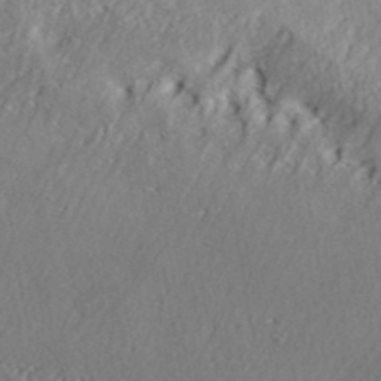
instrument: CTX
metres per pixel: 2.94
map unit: ANa
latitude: 39.8772
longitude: 30.5762
